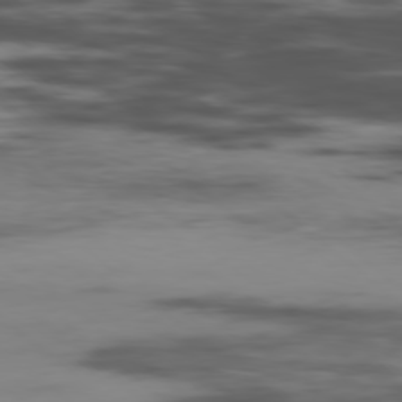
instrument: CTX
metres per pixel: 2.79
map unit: Hpe
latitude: -78.7841
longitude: 15.5022
